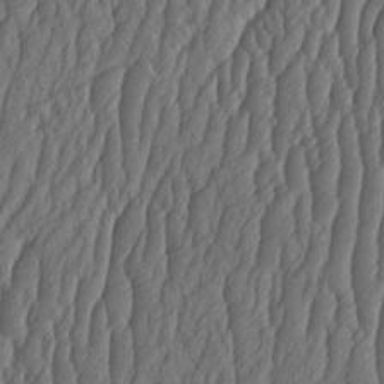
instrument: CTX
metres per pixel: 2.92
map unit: HNhu
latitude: -1.5022
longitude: 13.5021
